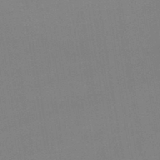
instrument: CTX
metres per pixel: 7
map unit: lHb
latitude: -48.5952
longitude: 67.8611
